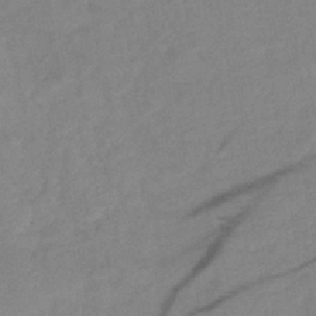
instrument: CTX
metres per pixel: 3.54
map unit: eHb
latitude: -40.2361
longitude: 77.7289
